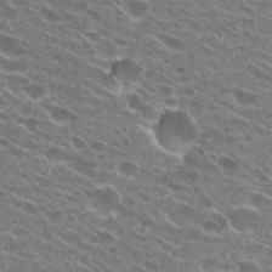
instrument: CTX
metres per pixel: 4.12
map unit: Hto
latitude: 25.0458
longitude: -43.0270
